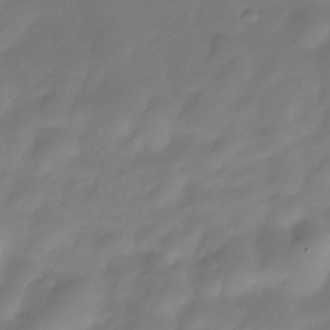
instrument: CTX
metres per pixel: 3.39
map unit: HNhu
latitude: -23.4832
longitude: 50.5007
